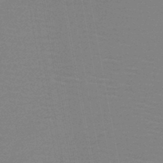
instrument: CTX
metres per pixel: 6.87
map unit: HNb
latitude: -46.4251
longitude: -39.7827
